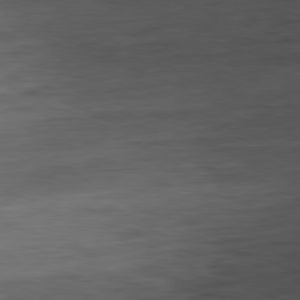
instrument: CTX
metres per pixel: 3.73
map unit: Ap
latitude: -81.8423
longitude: -78.3656
